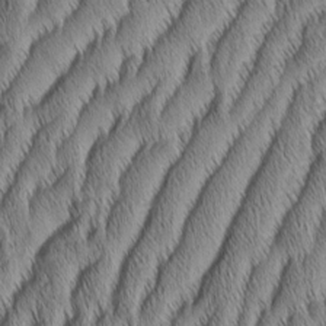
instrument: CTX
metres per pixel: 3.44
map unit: Aa
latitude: 7.0269
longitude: -130.9136
